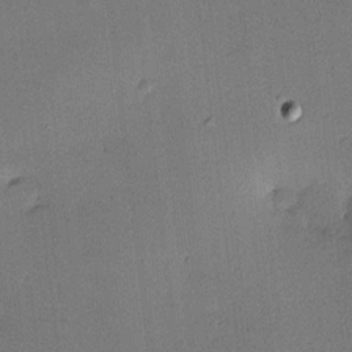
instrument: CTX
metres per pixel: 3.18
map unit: HNhu
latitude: 6.7624
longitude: 15.6344
